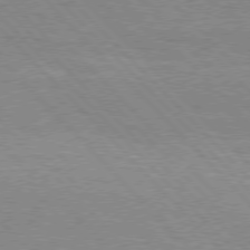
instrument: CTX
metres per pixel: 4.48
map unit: Hpe
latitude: 76.5356
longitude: -153.0081
